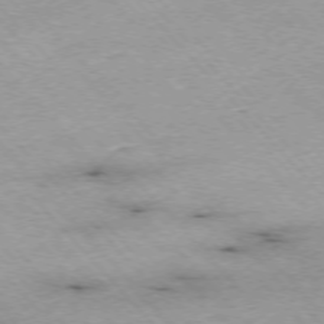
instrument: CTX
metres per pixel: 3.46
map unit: Ap
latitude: -76.0661
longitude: -87.5182
